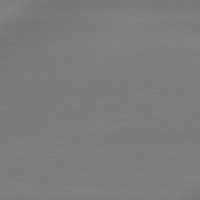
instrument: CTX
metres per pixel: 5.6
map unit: lApd
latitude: 79.8584
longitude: -134.9324
